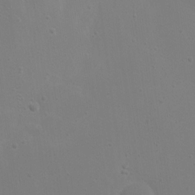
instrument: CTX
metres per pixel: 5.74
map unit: Nhu
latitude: 20.6302
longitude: -73.6127
